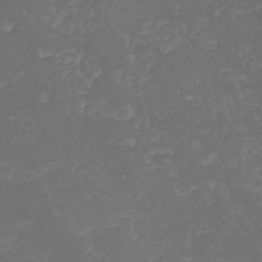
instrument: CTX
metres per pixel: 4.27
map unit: Nhu
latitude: 26.1956
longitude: -64.3278
